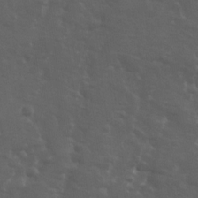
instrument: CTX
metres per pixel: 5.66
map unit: Ave
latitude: 11.8583
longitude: -104.2145
